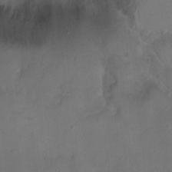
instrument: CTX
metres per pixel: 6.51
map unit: Ht
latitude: 0.5545
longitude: -37.6505
